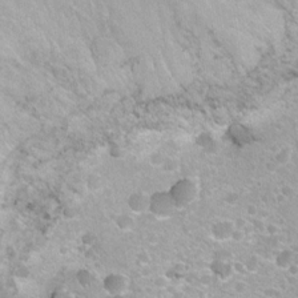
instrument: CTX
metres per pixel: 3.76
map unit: Ht
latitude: -1.8612
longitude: -26.8569
